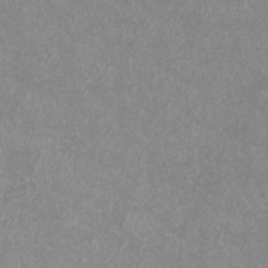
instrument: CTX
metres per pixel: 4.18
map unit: eHh
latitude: -7.0108
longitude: -77.4993
